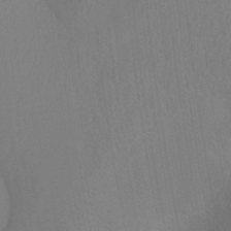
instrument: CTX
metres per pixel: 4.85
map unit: Ht
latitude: -3.3509
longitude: -27.6127
